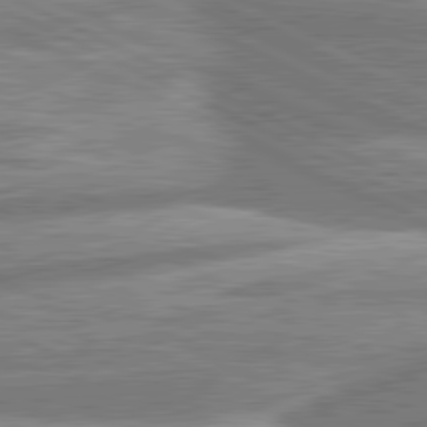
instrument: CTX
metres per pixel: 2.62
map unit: lApd
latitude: 80.8758
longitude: -167.9528
